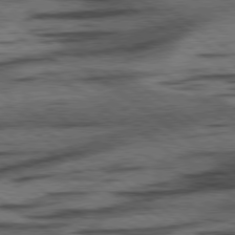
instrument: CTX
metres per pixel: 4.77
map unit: lApd
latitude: 78.3090
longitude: -53.7261
